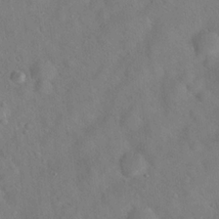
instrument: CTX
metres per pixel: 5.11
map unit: Hto
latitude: 19.8961
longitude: -53.7639
